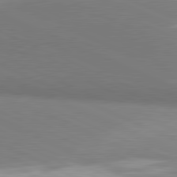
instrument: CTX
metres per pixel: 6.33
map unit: lApd
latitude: 81.5371
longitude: 161.2187
